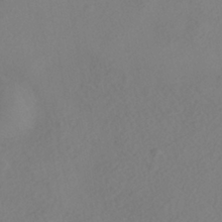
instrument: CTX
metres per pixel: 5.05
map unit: HNhu
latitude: -40.5951
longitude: 104.3117
